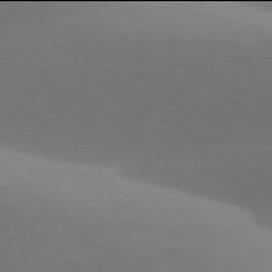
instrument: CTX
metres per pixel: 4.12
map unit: lApd
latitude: 77.9906
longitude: -50.6679
